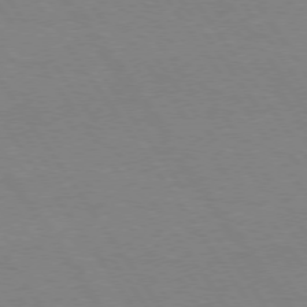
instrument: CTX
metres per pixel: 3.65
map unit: Hpe
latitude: 74.4790
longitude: -140.5923
